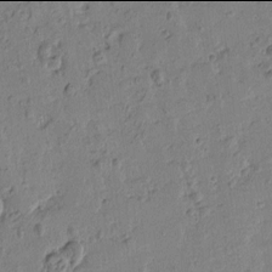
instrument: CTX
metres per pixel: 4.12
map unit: Htu
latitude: -2.0094
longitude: -175.8961
